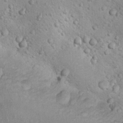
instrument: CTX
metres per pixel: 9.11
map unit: Nhu
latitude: 14.3279
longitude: -28.6112
